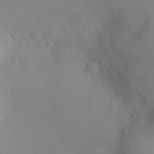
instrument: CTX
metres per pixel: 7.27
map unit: Ht
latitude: -1.6722
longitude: -16.1389
